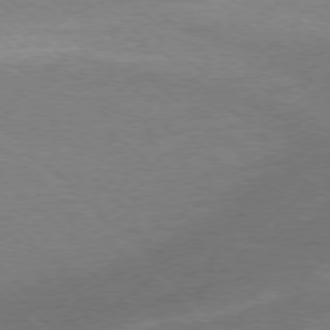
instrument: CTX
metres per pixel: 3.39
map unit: Ap
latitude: -78.2928
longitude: -62.5924
